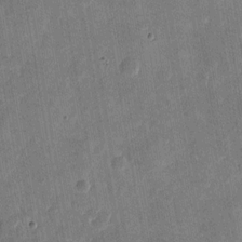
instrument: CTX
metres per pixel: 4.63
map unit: eHh
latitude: 7.4426
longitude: -66.2522
